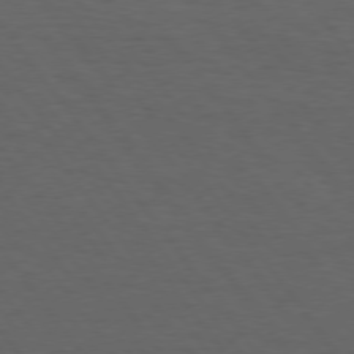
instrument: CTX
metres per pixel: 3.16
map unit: Hpe
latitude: 75.3104
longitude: -130.7814
